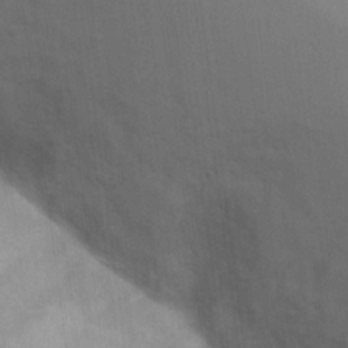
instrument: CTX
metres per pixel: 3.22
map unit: Nhu
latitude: 14.4412
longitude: -30.5357
